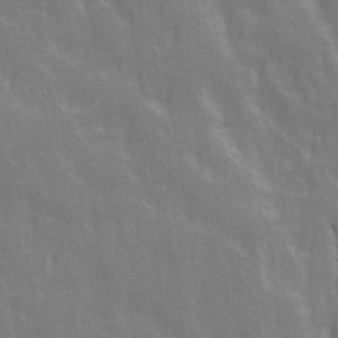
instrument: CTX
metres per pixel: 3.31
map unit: Ave
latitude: 20.8002
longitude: -134.0633
